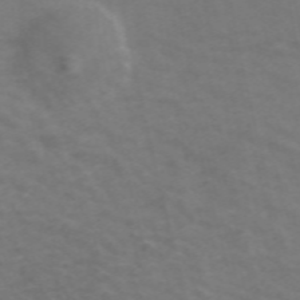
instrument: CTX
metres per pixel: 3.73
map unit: ANa
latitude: 42.4034
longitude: 33.3321
